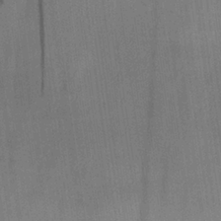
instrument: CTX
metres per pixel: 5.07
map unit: Aa
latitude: 25.6127
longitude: -134.6301
